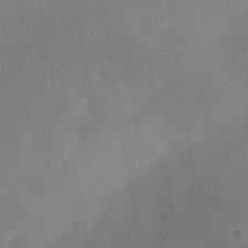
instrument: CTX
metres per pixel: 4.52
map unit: Nhe
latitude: -39.1431
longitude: -117.4615
